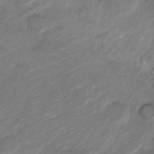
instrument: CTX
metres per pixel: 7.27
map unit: Nve
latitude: -17.8045
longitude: 107.5777
